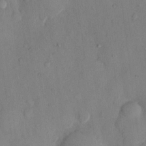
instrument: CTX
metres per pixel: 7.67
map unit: eHh
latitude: 12.6869
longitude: -62.1389
